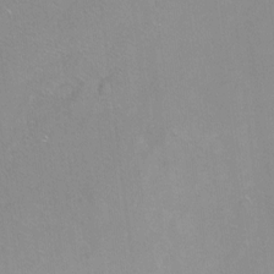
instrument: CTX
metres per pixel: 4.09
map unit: Ht
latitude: -6.3495
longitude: -36.5735
